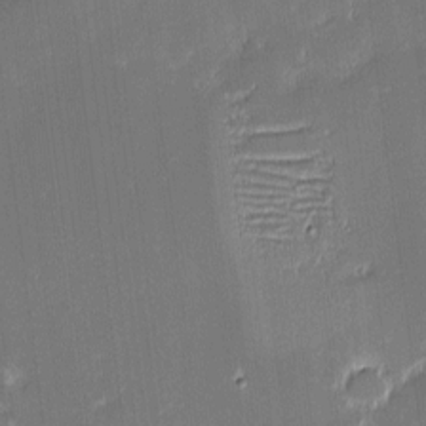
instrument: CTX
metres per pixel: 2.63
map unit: eHh
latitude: -2.6329
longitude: -85.5371
